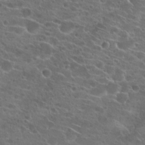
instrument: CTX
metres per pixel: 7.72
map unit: Hto
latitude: 22.0822
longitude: -40.9513
